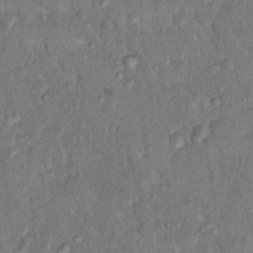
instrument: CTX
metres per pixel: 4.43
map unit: Nhu
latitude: 15.9528
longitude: -30.4034
